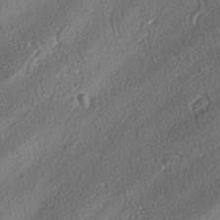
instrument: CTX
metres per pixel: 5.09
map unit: lAvf
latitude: -3.5399
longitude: -108.4790
